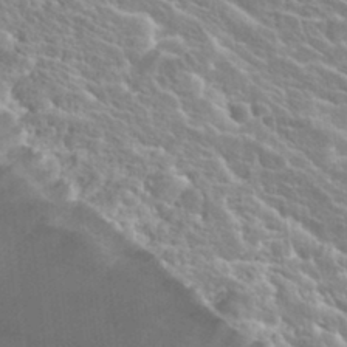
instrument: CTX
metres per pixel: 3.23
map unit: Hto
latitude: 20.8569
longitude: -37.7828
